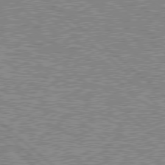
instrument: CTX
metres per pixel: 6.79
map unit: Hpe
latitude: 78.6113
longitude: -143.4238
